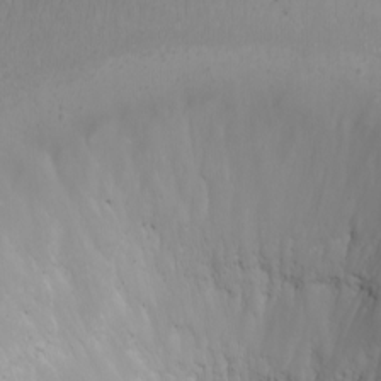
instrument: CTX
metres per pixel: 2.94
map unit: eHh
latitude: -5.6722
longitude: -87.1403
